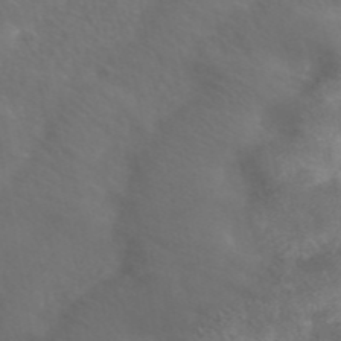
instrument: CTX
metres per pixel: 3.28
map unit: ANa
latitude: 43.6505
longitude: 24.2739
